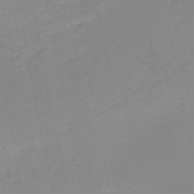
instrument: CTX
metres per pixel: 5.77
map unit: HNb
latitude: -51.0675
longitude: -52.0444
